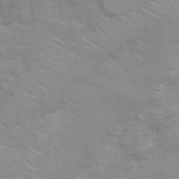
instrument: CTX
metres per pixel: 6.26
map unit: Nhu
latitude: 4.6490
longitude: -24.5356
